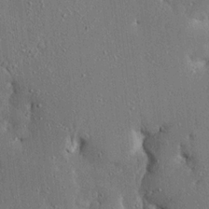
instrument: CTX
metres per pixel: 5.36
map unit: Ave
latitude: 17.8961
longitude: -140.1766
